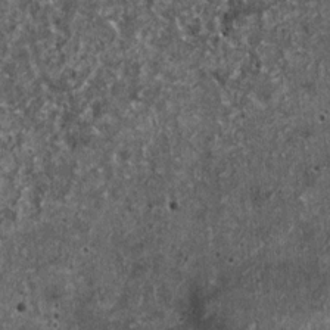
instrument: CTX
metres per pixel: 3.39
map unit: HNhu
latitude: 0.2333
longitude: 3.6532
